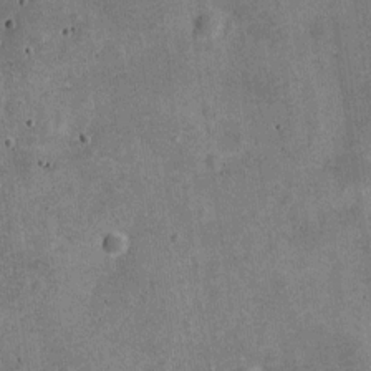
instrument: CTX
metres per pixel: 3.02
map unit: Nve
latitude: -25.2943
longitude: 105.7288
